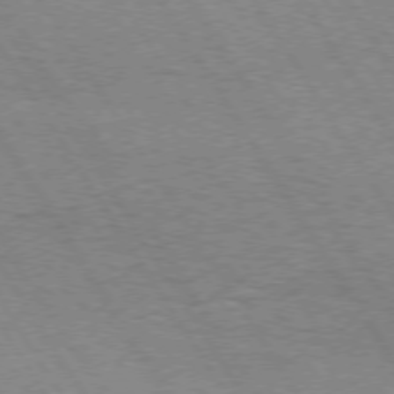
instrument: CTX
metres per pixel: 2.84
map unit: Hpe
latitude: 73.2348
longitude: -143.5938
